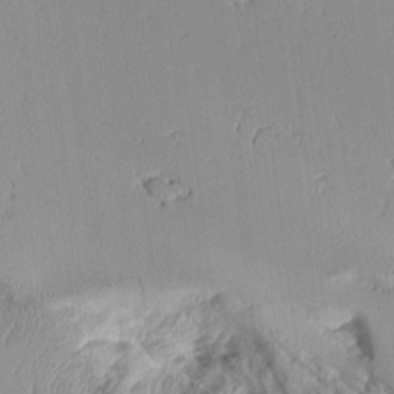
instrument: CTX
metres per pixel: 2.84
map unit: Aa
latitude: 11.4616
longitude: -127.4804
